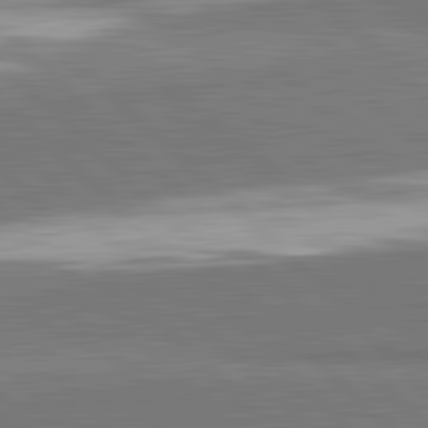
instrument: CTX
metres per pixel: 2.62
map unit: lApd
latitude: 82.1199
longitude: 163.0297
